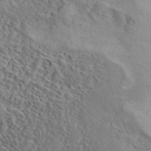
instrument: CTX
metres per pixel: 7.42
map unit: ANa
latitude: 42.6491
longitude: 50.9730
